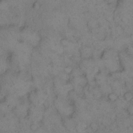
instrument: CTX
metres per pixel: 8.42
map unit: eHh
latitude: 14.5924
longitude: -63.3293
